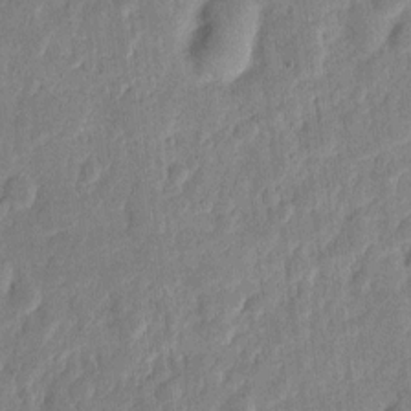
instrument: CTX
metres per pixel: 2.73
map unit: eHh
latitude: 6.7246
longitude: -71.4237
